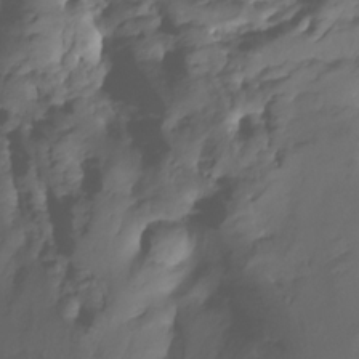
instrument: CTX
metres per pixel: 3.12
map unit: Nhu
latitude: -22.5574
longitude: -56.5167
